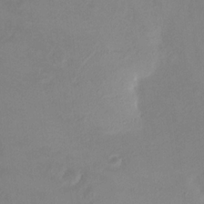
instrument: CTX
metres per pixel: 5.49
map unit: HNhu
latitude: 11.5560
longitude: 8.8597
